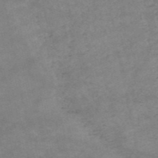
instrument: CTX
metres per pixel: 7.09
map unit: HNb
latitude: -53.9745
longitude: -41.6315
